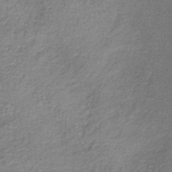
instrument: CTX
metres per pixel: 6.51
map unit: lHb
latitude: -36.4818
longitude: 68.3306
